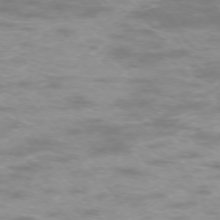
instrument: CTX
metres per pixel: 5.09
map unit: Ap
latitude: -74.5007
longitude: -74.8380
